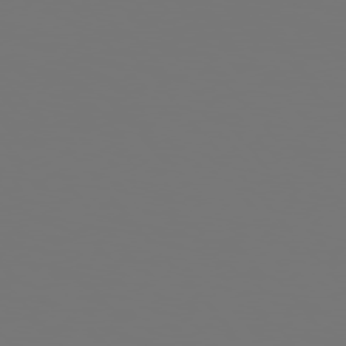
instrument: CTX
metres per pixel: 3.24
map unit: Hpe
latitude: 76.0444
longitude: -139.7261
